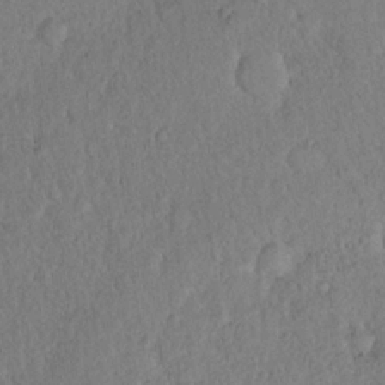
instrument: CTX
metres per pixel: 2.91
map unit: eHh
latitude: 18.8002
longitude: -62.5546
